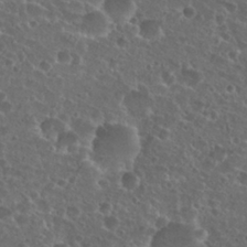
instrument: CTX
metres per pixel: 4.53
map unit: Hto
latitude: 27.1781
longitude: -50.8191
